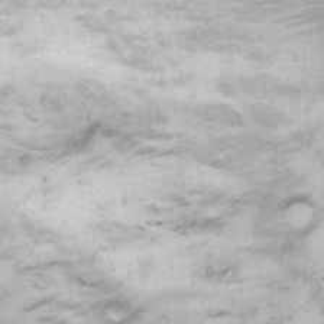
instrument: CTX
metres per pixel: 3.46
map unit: Hto
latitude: 12.6491
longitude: -60.6490
